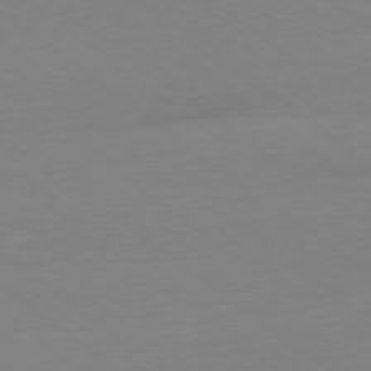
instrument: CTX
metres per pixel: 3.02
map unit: Ap
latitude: -78.5195
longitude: -95.3671
